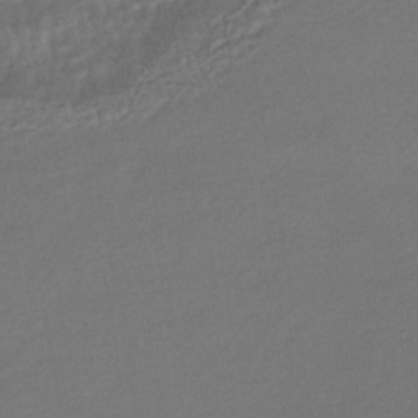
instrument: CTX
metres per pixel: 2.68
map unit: HNhu
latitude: -42.8219
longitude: 95.4265
